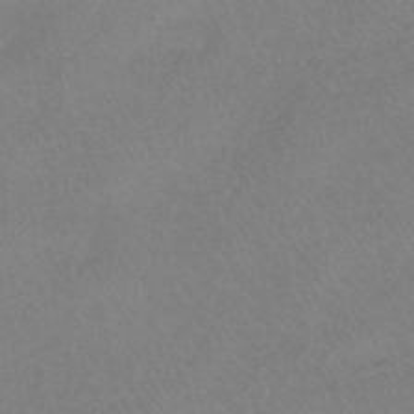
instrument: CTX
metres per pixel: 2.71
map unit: lHb
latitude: -42.0849
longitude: 59.0864
